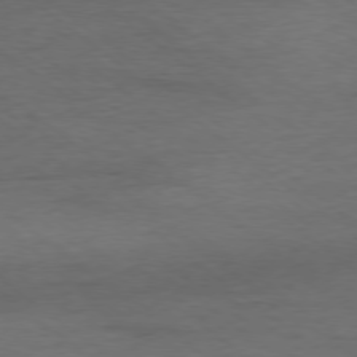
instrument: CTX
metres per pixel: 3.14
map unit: Ap
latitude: -78.4629
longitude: -92.1766
